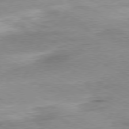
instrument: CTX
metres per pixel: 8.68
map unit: Ap
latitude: -80.2173
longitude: -67.7260
